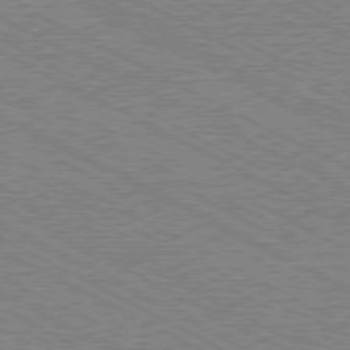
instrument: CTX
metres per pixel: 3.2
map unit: Hpe
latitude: -81.4266
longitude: 20.3495
